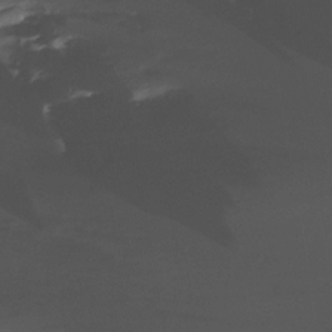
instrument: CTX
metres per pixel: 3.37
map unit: Htu
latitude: -15.9367
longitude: -47.3104
